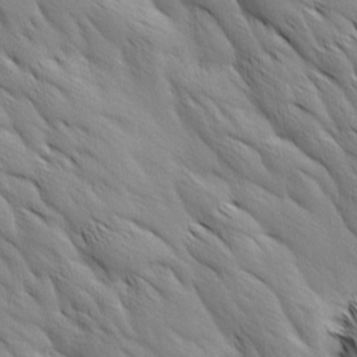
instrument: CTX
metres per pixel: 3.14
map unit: Ave
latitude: 12.2901
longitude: -106.2145
